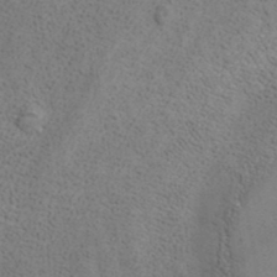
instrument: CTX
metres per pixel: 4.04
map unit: ANa
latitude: 37.7828
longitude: 17.2376
